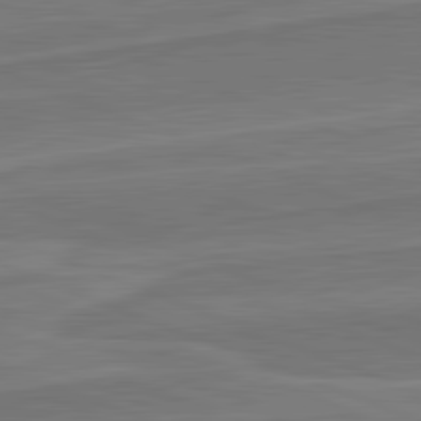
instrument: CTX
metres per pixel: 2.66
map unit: lApd
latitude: 82.3656
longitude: 141.4454
